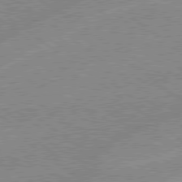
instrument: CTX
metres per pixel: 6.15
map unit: lApd
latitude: 78.9325
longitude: -144.7813
